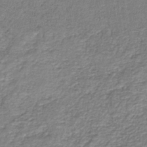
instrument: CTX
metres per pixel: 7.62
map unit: eAb
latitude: -36.0850
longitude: 52.1794
